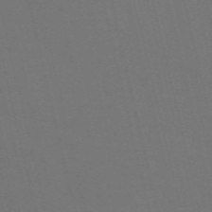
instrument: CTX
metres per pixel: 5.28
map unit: Nve
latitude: -59.5210
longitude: 61.0486
